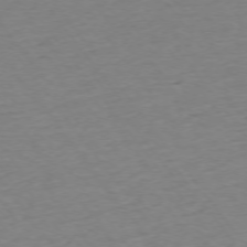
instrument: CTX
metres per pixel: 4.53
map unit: Ap
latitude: -75.1998
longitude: -84.8380
